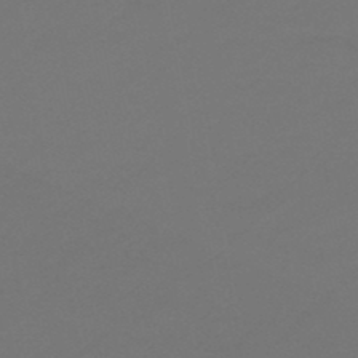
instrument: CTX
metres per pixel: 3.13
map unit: eHb
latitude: -47.9367
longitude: 86.1984
